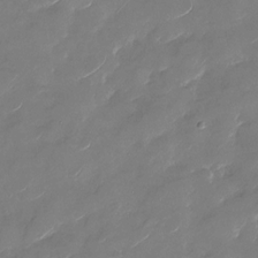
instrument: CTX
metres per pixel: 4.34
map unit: Nhu
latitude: -28.6141
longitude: -73.3860
